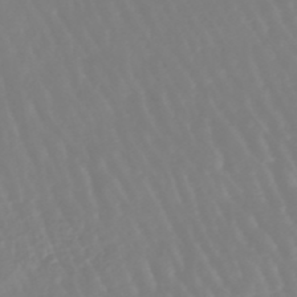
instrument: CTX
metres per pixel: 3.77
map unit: eHb
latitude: -45.9745
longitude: 79.2942
